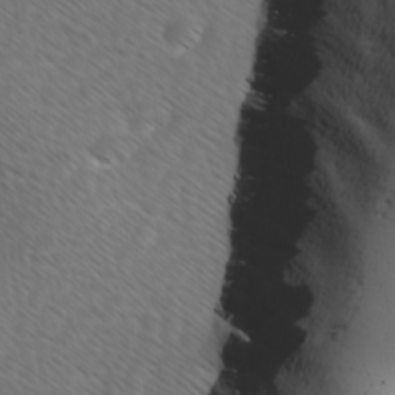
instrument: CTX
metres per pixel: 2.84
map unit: Ave
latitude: 8.2145
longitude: -105.9528
